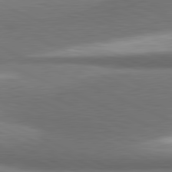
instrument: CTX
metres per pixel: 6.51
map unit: lApd
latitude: 81.4993
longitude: 164.0472
